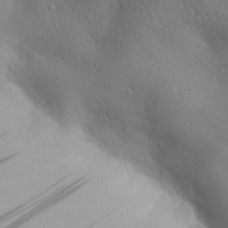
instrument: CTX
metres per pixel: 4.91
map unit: Aa
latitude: 30.7625
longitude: -142.7435
